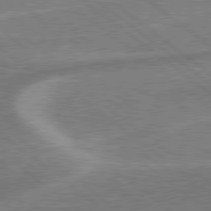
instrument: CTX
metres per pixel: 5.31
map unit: Hpe
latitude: 78.9325
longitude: -170.7057
